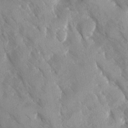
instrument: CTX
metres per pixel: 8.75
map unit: Ave
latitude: -10.6708
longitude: -118.4979
